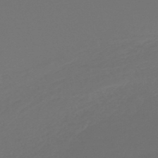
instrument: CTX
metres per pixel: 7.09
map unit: lHb
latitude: -47.5588
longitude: 65.5588
